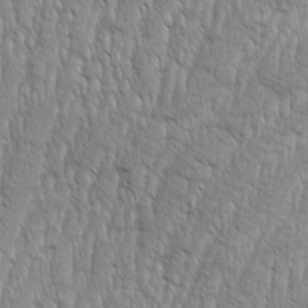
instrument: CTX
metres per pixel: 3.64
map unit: Aa
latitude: 8.5546
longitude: -130.0633
